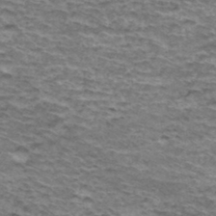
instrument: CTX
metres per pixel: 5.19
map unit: Hto
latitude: 36.6491
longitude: -43.0647
